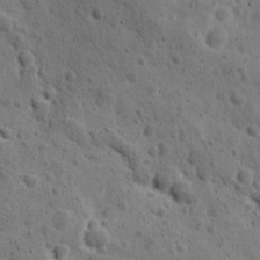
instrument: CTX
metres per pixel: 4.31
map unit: Ave
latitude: 11.0836
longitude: -105.8584
